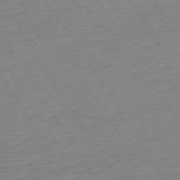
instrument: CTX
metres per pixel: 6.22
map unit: Ap
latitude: -73.4076
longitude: -68.6113
